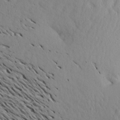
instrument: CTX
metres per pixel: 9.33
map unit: Aa
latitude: 20.2334
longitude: -148.3089
